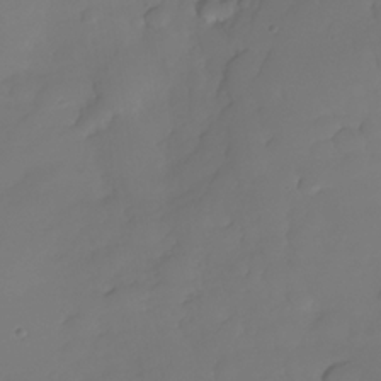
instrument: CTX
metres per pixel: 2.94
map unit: Nhe
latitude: -34.7652
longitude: -143.1403
